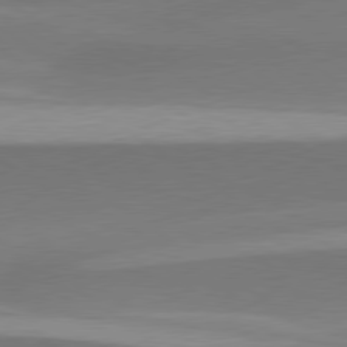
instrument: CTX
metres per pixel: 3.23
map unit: lApd
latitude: 79.7828
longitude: -94.6302
